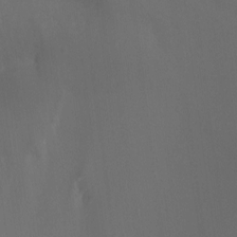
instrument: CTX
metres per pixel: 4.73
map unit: Ht
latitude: -12.4251
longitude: -44.4979
